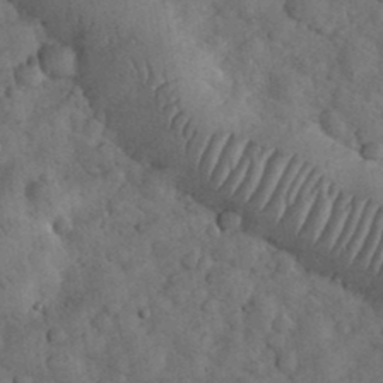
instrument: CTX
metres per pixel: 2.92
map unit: eHh
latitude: 33.7639
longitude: -68.2145
